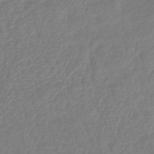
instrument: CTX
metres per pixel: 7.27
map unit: lHb
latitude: -42.8596
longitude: 75.6911
